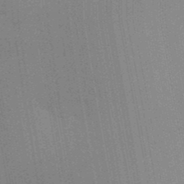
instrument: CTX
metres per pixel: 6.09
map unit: Aa
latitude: 32.3089
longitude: -142.9703
